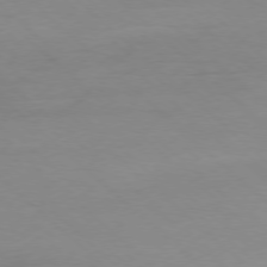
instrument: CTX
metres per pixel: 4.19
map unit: Ap
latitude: -78.1039
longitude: -70.4223
